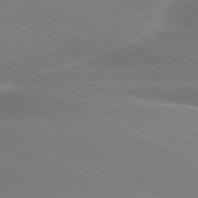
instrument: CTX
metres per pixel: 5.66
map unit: lApd
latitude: 80.2900
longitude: -136.9325
